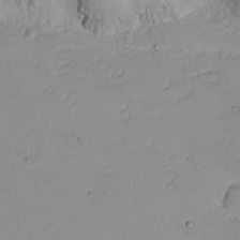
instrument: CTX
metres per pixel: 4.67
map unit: Nhu
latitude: -5.1620
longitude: -81.3671
